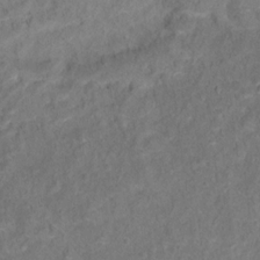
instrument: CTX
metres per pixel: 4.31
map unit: Ht
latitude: 13.8583
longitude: -39.1214
